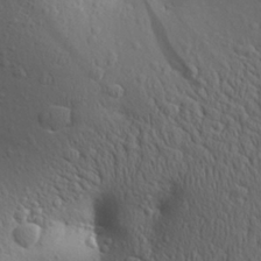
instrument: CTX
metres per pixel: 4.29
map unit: Aa
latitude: 26.7813
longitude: -144.2522
